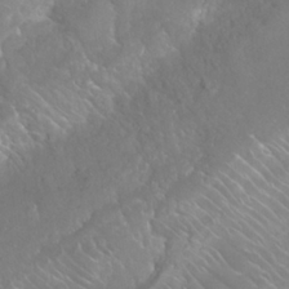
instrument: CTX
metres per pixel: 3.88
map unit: Nhu
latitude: 24.4412
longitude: -60.2900
